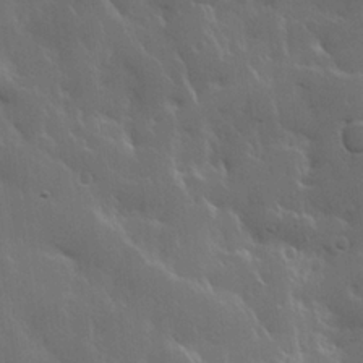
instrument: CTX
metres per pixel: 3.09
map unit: Hve
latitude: 22.9892
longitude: 148.8786
